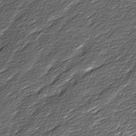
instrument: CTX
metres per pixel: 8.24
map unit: Ave
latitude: 16.3278
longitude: -136.5546
